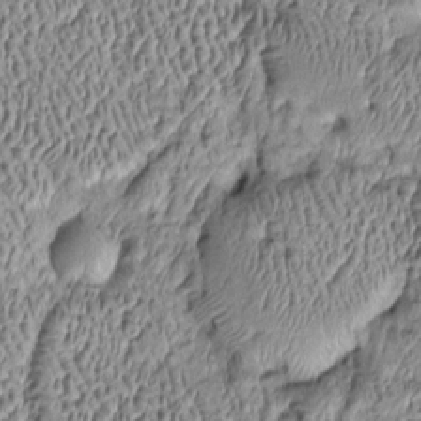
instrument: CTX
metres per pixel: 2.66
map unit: Htu
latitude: -7.0486
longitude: 156.8408
